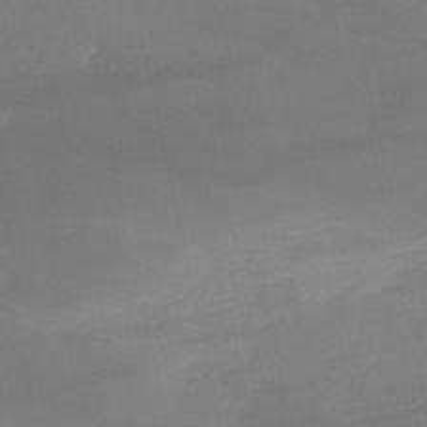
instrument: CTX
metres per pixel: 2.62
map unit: HNb
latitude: -50.6518
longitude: -39.1403
